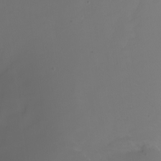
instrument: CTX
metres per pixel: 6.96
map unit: Nhu
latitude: -4.5007
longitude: -76.7246
